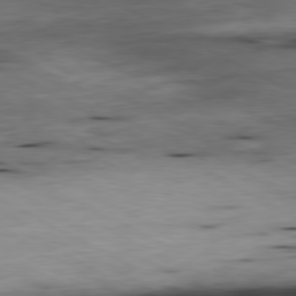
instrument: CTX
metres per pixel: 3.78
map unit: Ap
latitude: -80.8030
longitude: -83.4615
